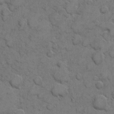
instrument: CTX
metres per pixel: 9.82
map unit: eHh
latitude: 6.1956
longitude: -64.6868
